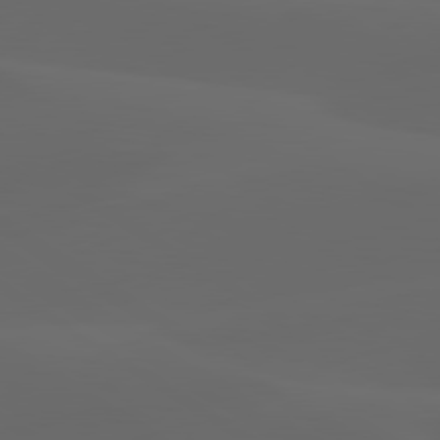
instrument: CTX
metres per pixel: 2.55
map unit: lApd
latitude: 80.2145
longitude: -90.5357
